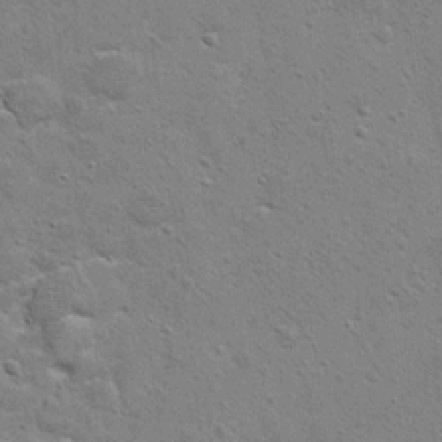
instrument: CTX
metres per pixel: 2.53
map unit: Hto
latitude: 11.3293
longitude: -37.0836
